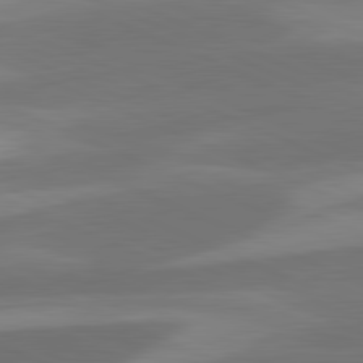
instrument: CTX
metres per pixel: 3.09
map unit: lApd
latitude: 81.6127
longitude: 125.1620
